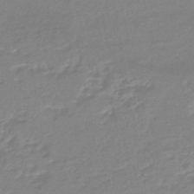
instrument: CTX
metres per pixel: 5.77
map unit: HNhu
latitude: -45.4643
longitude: 90.2362
